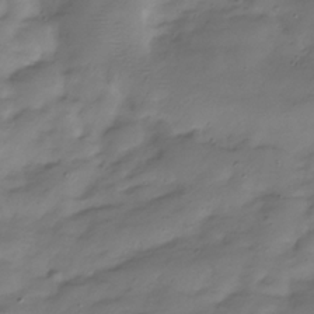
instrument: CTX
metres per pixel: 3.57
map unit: Hve
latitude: -31.9745
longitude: 90.8219
